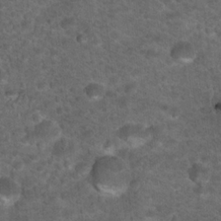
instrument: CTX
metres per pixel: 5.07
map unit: Hto
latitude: 18.1577
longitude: -36.7624
